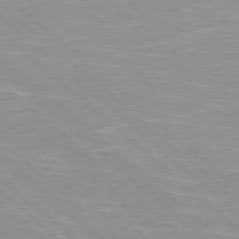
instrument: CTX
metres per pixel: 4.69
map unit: Hpe
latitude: 78.2145
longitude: -140.3089
